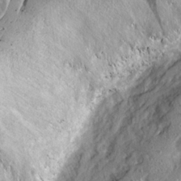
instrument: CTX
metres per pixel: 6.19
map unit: Ave
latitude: 21.2537
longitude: -129.8016
